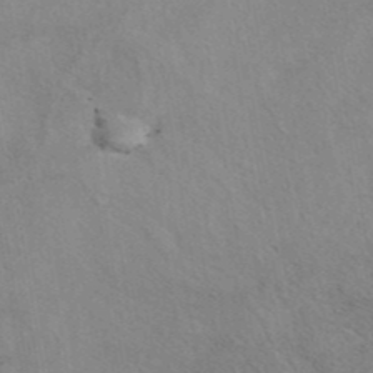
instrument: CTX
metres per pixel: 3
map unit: eAb
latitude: 41.3292
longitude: 110.2172
